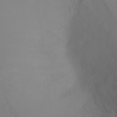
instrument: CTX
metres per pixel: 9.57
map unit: Ht
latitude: -7.7477
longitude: -20.0633
